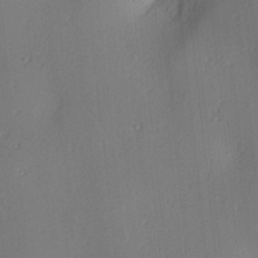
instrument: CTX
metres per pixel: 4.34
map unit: lAa
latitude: 3.9528
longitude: -111.9150
